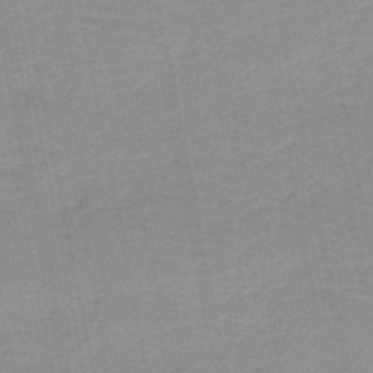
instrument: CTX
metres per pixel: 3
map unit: HNb
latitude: -49.7478
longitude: -49.1592
